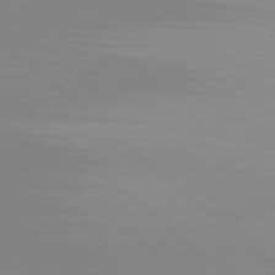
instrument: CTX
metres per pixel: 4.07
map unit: Hpe
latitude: 77.7638
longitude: -165.5182
